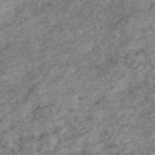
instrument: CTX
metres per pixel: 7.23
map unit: eAb
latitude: 48.4223
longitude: 121.4643
